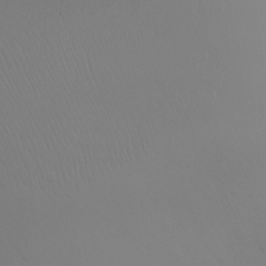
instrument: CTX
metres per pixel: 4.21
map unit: Ht
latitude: -5.9367
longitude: -26.0255
